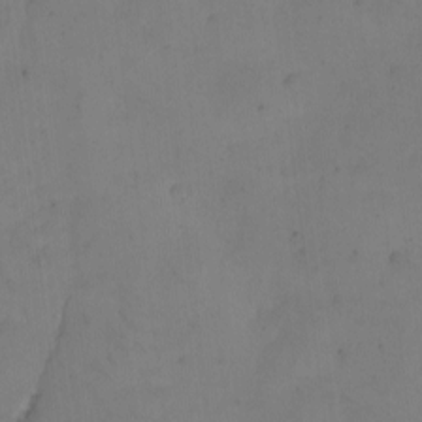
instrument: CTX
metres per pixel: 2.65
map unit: eHh
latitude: -9.2754
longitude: -65.7639
